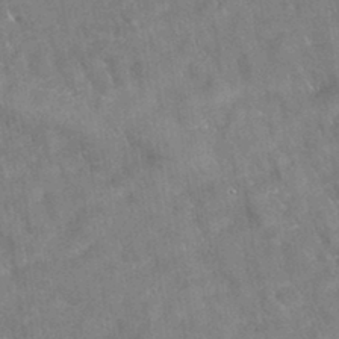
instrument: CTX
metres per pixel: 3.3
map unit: eAb
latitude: 34.3656
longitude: 110.6140
